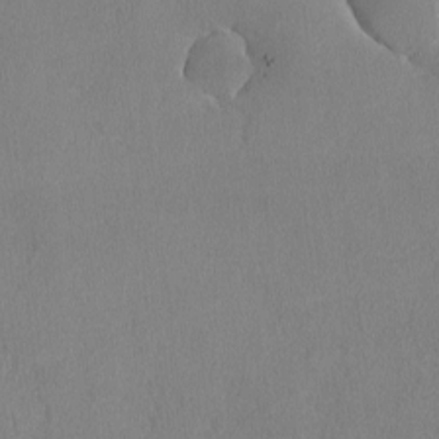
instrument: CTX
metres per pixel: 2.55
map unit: lHvf
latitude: -12.7274
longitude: -99.9717
